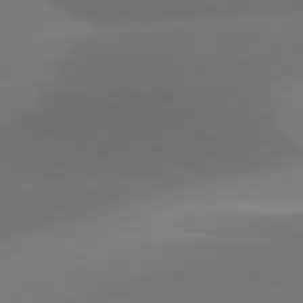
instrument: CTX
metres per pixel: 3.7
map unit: lApd
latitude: 81.1970
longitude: 127.1242
